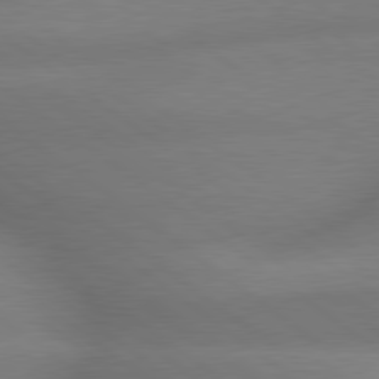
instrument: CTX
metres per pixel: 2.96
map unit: lApd
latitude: 79.6505
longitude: -167.4993
